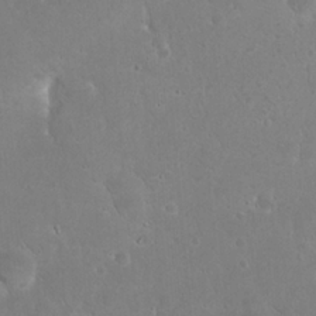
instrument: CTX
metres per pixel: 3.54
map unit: eHh
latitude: 22.7813
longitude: -58.2145
